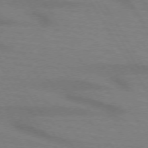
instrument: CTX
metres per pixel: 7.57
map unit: lApd
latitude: 72.4223
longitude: -57.8205
